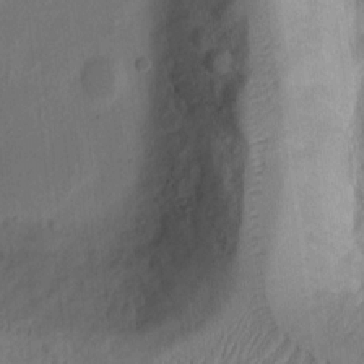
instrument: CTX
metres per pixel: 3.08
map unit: Ht
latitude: 11.2159
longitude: -75.1025
